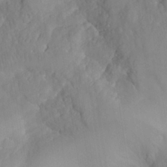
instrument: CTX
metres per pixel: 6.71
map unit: Nhe
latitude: -36.7085
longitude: 138.1795
